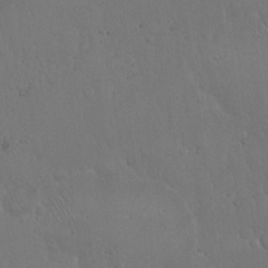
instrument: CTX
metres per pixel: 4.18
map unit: Hto
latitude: 18.3467
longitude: -59.9906
